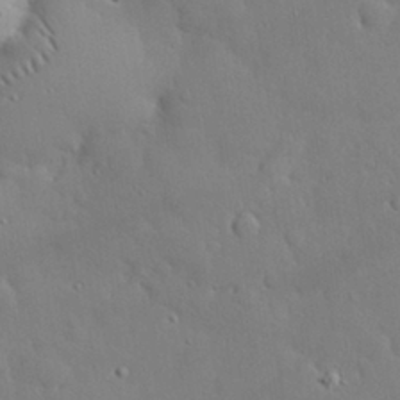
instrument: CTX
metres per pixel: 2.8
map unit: eHh
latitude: 30.2145
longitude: -82.8002
